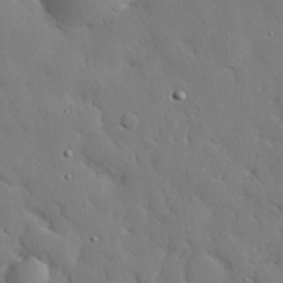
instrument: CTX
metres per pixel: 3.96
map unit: eHh
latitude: 29.2726
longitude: -81.6883
